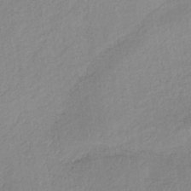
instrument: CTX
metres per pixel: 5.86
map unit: HNb
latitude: -33.5777
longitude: 63.4076
